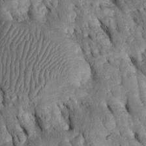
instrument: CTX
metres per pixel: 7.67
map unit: Htu
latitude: -2.0850
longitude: 151.0486
